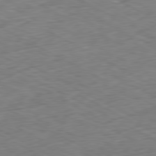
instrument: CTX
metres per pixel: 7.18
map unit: Ap
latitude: -80.7086
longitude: -73.1593
